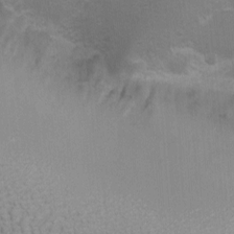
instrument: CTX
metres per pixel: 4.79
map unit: eHh
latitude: -6.8408
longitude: -78.8569
